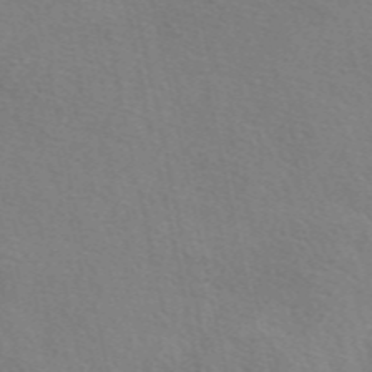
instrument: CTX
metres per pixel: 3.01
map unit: eAb
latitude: 50.5734
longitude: 106.3307
